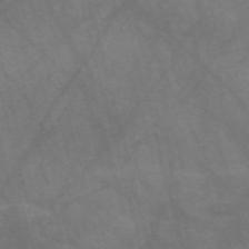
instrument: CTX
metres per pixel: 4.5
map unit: Nve
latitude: -58.1038
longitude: 63.8233
